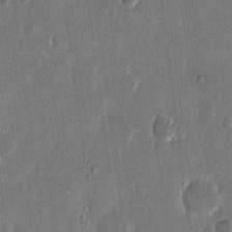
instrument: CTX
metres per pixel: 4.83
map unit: eHh
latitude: 12.4790
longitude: -68.6302
